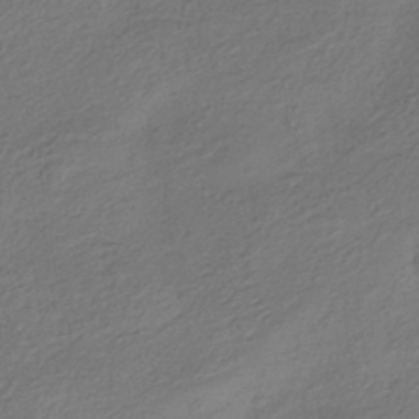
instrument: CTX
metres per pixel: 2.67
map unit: HNhu
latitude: -42.4628
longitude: 104.8975
